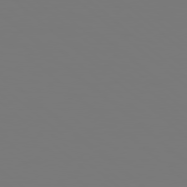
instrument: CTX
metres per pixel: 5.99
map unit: Hpe
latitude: 78.1011
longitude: -163.7450
